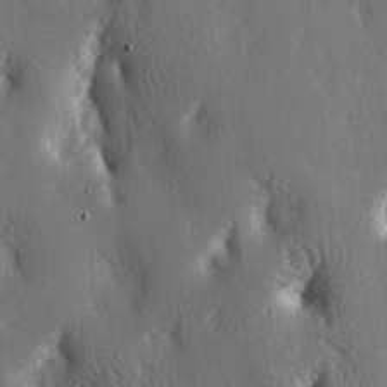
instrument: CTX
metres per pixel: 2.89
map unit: lAa
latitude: -6.1794
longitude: -124.9703
